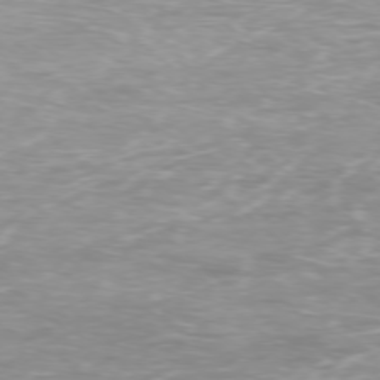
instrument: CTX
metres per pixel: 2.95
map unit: Ap
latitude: -77.0297
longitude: -80.7246
